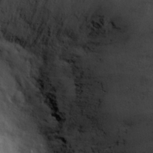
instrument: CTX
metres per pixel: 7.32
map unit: eHh
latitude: 27.3671
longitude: -75.6505
